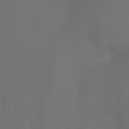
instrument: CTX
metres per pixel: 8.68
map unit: Nhu
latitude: 27.5938
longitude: -55.4426
